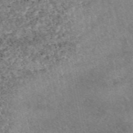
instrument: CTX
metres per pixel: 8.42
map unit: eAb
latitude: 48.5357
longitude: 122.2173
